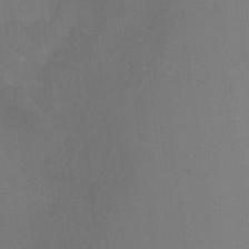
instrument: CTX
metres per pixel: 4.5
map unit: Ht
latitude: 1.3670
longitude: -33.6127
